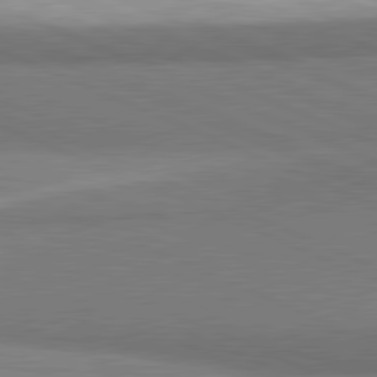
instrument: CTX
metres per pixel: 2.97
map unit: lApd
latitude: 81.4237
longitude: 160.4629
